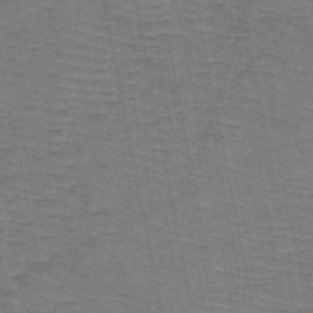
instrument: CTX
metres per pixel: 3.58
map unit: HNb
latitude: -53.6344
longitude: -45.4804
